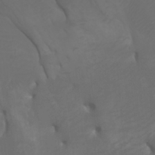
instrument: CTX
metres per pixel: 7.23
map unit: Htu
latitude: -5.3887
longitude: -73.1970
